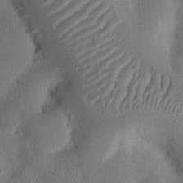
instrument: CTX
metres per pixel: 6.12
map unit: Ht
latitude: 12.3845
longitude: -74.9136
